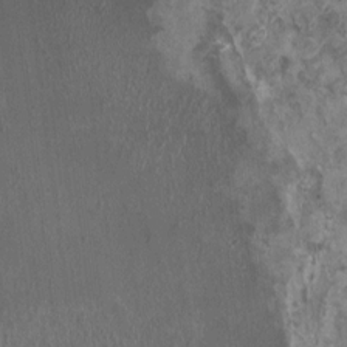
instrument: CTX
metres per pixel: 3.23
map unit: HNhu
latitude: 1.1781
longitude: 0.9731
